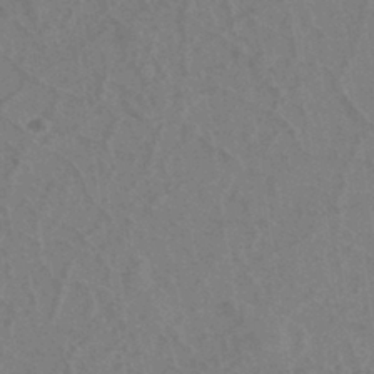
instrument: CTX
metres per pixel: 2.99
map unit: eHh
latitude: -39.6911
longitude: -27.1781
